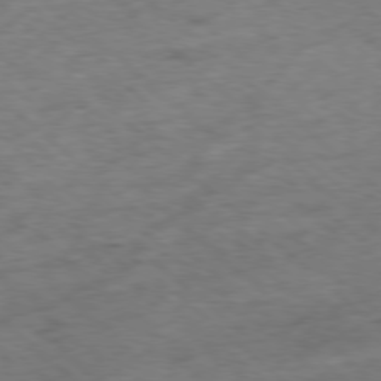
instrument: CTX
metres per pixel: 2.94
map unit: Hpe
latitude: -78.8219
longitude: -16.1389
